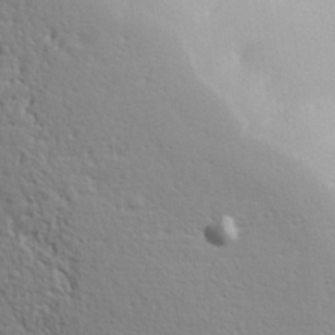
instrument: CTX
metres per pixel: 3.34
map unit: lHvf
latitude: 33.7828
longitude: -81.7827
